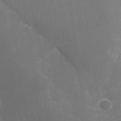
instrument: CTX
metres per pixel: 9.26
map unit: Nhe
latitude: -36.1416
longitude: -92.6868
